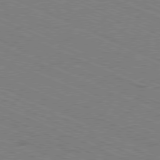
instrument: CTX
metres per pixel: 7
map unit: Ap
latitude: -80.8786
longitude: -75.2915
